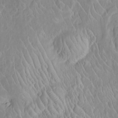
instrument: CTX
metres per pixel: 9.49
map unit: Htu
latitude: -5.8233
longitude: 152.3306
